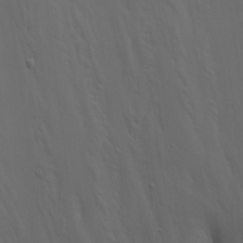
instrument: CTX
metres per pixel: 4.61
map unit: Ave
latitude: 23.0080
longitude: -132.8002
